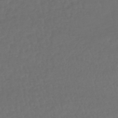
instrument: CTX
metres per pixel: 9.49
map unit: lHb
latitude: -43.0297
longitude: 69.1998
